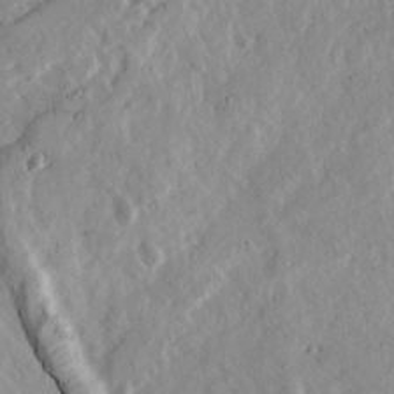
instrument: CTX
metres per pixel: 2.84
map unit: Ave
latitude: 22.4034
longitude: -131.5749
